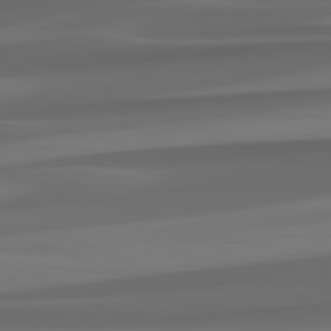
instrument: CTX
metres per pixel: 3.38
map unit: lApd
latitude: 82.4978
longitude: 142.5384
